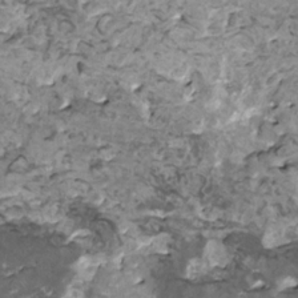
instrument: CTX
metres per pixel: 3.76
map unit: HNhu
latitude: 1.1214
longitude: 5.2942
